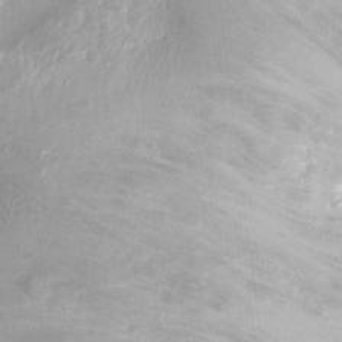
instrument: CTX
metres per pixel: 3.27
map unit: Ht
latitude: 1.9150
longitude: -19.2726
